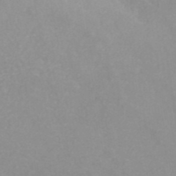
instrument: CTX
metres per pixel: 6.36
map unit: ANa
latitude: 40.2900
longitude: 21.6533
